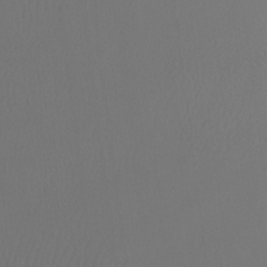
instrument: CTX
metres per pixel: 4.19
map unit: Ht
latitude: -7.3509
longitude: -32.4223
